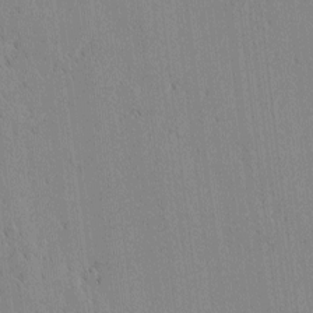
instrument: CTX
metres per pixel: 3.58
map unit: lAvf
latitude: 1.8961
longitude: -107.1403
